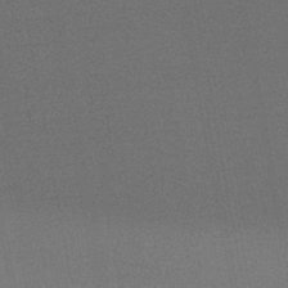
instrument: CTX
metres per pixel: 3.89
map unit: HNb
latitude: -47.8233
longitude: 58.7652
